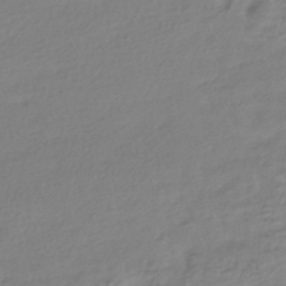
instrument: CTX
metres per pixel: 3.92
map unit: HNhu
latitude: -41.8422
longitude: 97.0109
